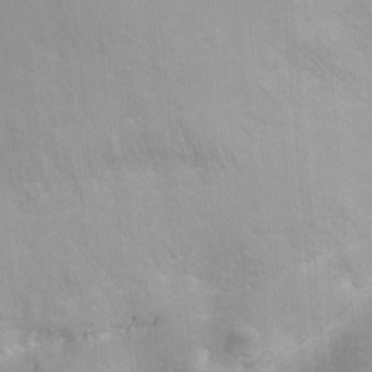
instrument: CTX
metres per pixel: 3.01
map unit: Nhu
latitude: 16.9514
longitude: -32.3467
